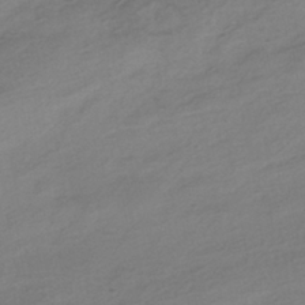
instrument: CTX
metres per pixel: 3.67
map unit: HNhu
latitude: -40.7463
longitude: 95.6155
